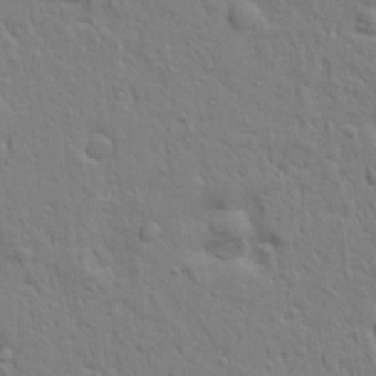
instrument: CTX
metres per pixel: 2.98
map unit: Ave
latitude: 17.1781
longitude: -141.4993
